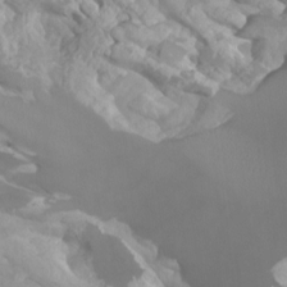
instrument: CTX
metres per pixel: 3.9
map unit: Ht
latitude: -0.6141
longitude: -18.4223
